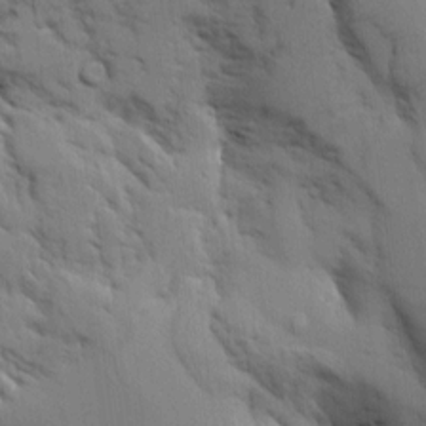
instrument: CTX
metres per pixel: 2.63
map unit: Aa
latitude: 8.5735
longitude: -142.1389
